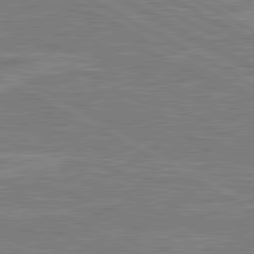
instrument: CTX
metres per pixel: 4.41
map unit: lApd
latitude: 80.9325
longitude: -173.1592
